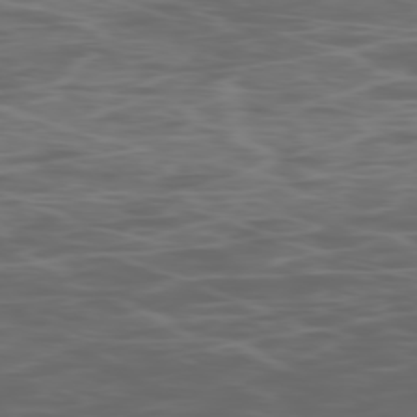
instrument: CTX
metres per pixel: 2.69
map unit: Ap
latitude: -78.8408
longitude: -75.3671
